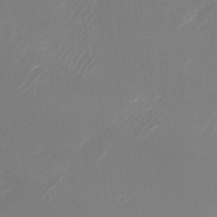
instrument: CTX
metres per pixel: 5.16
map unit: Nhu
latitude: -28.2551
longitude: -67.1781
